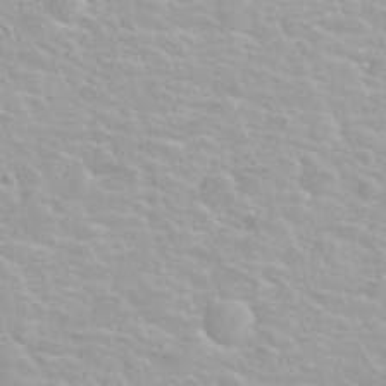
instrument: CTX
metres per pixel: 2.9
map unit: Nhu
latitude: 27.8961
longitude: -53.4238
